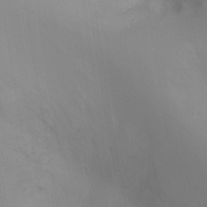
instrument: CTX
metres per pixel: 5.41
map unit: Ht
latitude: -10.4251
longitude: -29.3859
